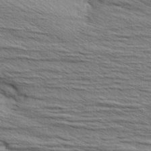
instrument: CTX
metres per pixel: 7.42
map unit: Aa
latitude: 6.1389
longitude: -136.6113
